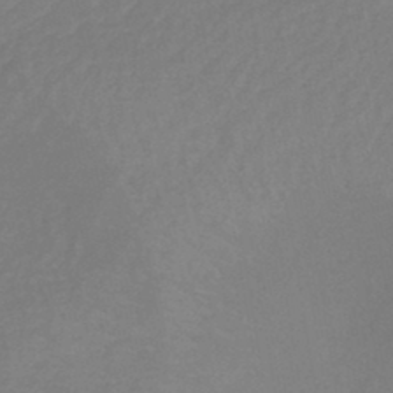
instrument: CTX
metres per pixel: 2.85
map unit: lHb
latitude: -37.1809
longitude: 72.8597
